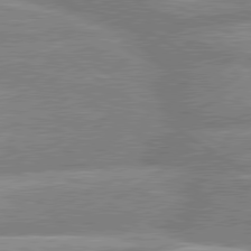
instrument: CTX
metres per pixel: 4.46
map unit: lApd
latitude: 80.0255
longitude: -164.2900
